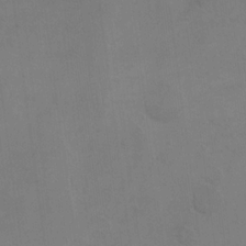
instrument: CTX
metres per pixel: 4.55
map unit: eHh
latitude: 18.1766
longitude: -66.2333
